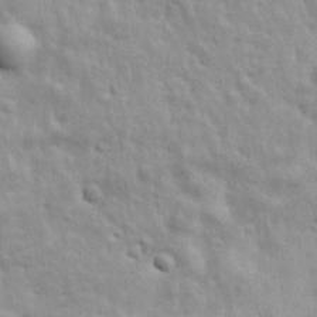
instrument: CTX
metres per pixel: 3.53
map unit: Ave
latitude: 17.5749
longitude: -133.1781
